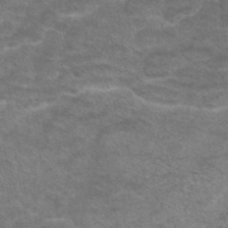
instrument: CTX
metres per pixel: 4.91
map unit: eAb
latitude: 45.3292
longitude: 102.6330
